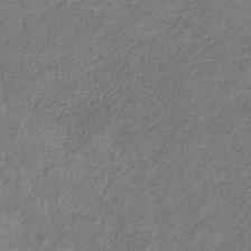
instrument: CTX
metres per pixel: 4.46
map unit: HNb
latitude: -32.6897
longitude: 59.5777
